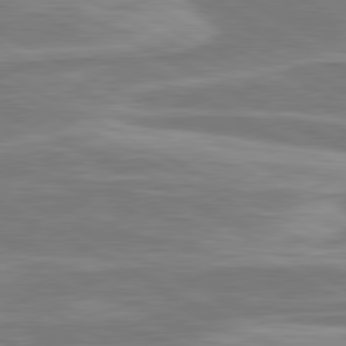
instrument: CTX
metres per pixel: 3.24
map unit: lApd
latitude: 80.6490
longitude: -173.8205
